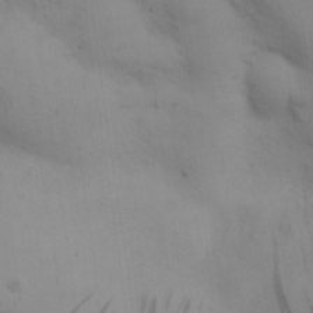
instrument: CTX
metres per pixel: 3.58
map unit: eHh
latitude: 30.4790
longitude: -69.8017
